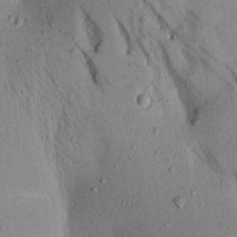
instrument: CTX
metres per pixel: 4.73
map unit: Aa
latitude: 17.7639
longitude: -147.3860
